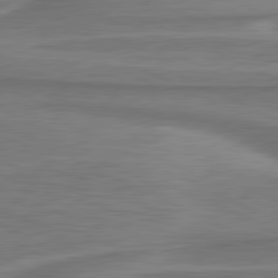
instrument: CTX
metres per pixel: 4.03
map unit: lApd
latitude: 81.2159
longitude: 172.0472
